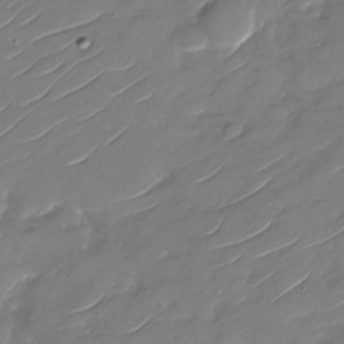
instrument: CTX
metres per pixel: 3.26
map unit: Nhu
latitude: -29.5588
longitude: -73.3104
